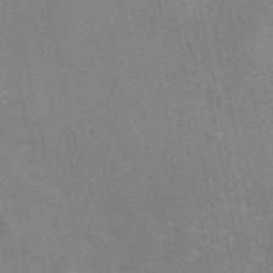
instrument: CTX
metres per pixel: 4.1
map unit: eAb
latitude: 50.1388
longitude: 116.4817
